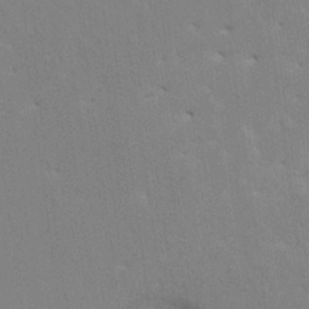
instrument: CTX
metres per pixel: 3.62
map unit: HNhu
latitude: 7.0458
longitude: -2.3656
